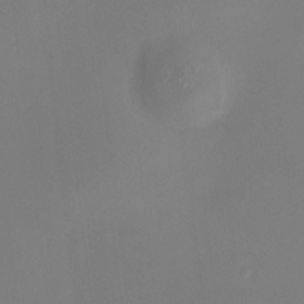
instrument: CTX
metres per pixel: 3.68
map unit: HNhu
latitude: 10.1767
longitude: 11.5777
